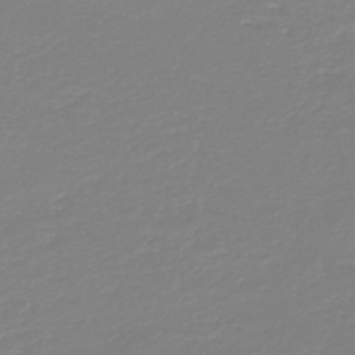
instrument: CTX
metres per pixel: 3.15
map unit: HNb
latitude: -45.2943
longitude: 54.2740
